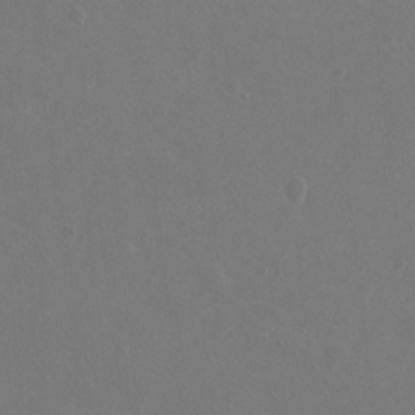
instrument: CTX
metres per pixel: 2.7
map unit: Ht
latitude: 2.1389
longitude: -33.3671
